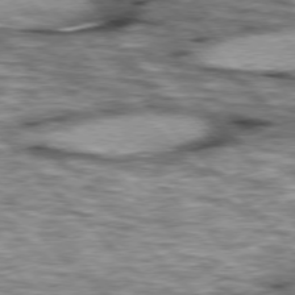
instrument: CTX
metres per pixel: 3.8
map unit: lApd
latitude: 76.6868
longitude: -50.2522
